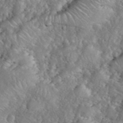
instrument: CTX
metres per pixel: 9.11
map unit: eHh
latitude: 40.0633
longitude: -57.5182
